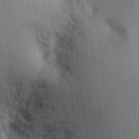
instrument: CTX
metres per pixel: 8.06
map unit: Ht
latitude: -2.3306
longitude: -14.1578
